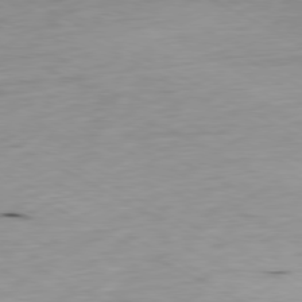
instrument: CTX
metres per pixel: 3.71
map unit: Ap
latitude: -80.5007
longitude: -70.0822
